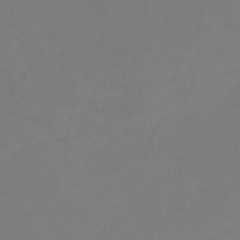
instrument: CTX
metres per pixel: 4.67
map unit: HNb
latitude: -44.5385
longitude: -45.4993
